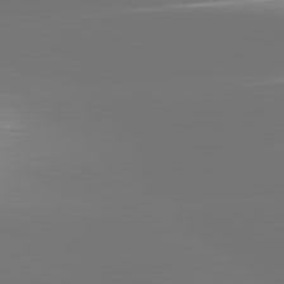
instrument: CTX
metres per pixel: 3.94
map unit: lApd
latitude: 82.0633
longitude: -149.8772
